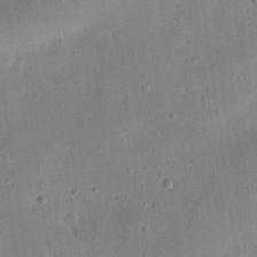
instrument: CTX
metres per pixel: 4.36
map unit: eHh
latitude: 25.4615
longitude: -67.9528
